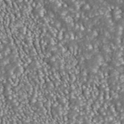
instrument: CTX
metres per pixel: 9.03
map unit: ANa
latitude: 43.8017
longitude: 36.7841
